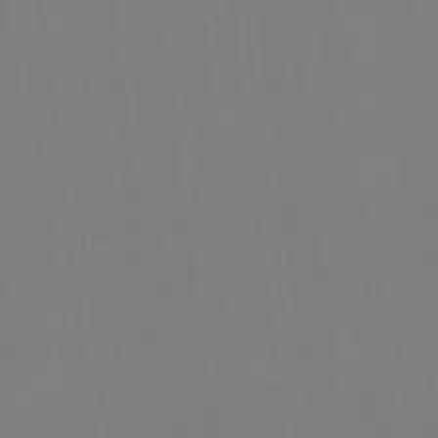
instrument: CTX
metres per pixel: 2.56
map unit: Hto
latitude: -7.5966
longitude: -39.1025
